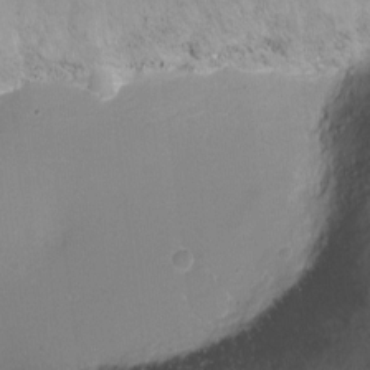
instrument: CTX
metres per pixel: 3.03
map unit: Ht
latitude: -16.2362
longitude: -40.8946
